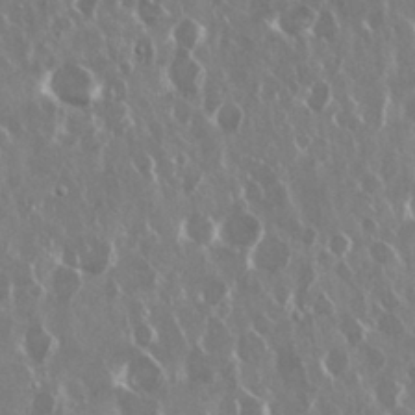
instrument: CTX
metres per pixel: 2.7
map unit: Nhu
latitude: 29.5560
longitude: -60.4412
